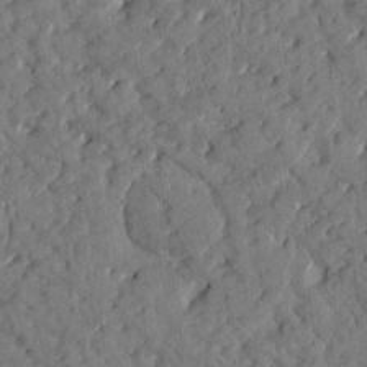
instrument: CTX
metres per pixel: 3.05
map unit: Htu
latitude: 0.8569
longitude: 179.6533
